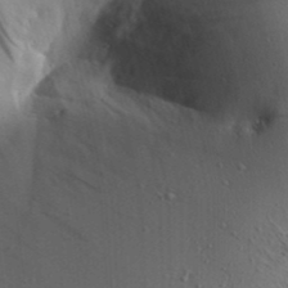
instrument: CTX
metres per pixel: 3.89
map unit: Aa
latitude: 19.4993
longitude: -140.4223
